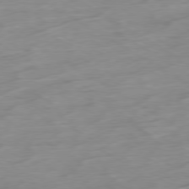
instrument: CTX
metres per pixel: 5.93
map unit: Ap
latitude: -79.1620
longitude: -57.9339
